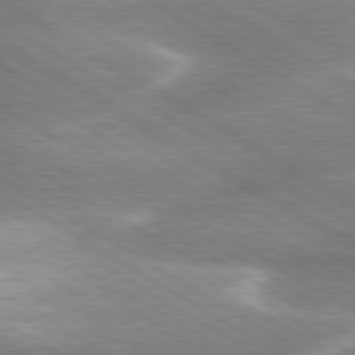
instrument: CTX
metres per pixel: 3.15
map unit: lApd
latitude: 80.1578
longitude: -120.1956
